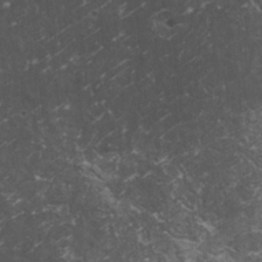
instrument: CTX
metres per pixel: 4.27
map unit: HNhu
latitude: 2.8380
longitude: 4.0472
